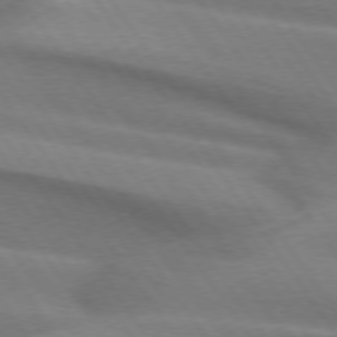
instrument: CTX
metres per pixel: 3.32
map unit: lApd
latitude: 74.5735
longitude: -63.8962
